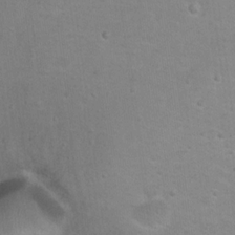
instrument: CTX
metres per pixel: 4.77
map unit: Nhu
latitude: 17.5749
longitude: -32.1578
